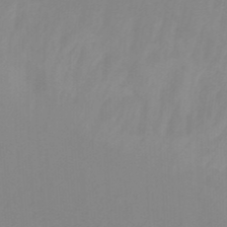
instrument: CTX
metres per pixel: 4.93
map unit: Ht
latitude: -14.6897
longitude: -55.9717
